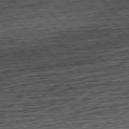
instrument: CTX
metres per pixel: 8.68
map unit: Hpe
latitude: -77.6722
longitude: 13.6911
